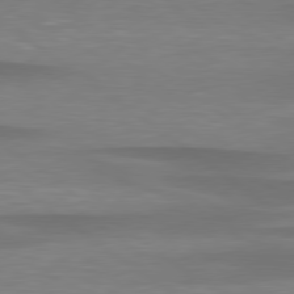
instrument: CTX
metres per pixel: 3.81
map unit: lApd
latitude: 79.3293
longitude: -90.1200
